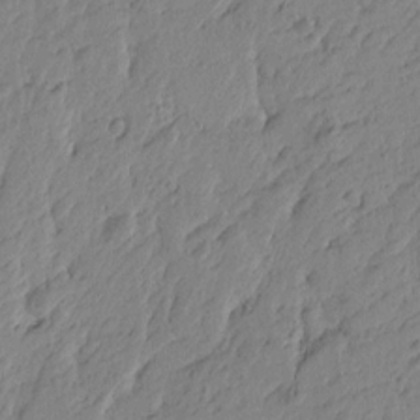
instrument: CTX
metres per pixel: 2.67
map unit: Htu
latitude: -4.6896
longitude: -179.8584
